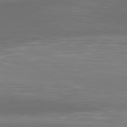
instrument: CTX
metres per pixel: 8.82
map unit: Hpe
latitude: 77.9528
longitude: -171.5371
